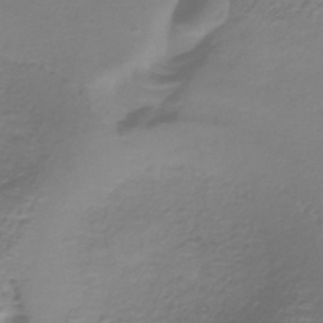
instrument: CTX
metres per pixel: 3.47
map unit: lHb
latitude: -37.4454
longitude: 61.7478
